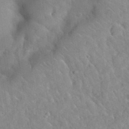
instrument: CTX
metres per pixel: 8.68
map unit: Hto
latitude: 35.8583
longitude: -51.0647
